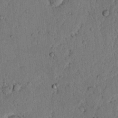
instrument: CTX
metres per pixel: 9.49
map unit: lAvf
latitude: 4.4979
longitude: 158.6896
